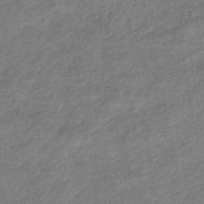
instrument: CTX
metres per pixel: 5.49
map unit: eHb
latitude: -39.2565
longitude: 80.7086
